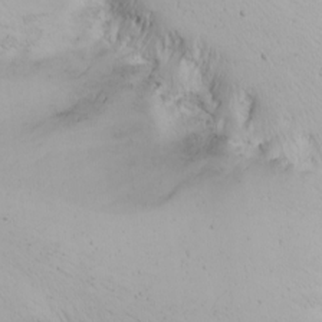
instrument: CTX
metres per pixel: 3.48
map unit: Nhu
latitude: -6.8597
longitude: -65.8772
